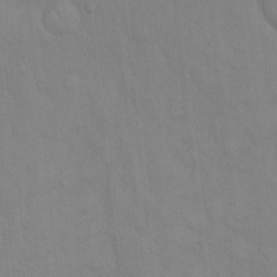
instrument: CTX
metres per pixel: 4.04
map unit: Hto
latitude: 13.8017
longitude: -57.7260
